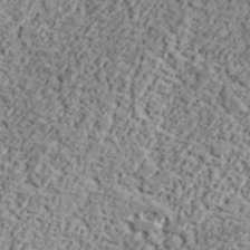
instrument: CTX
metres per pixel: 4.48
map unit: lHvf
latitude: 37.8395
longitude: -91.4993
